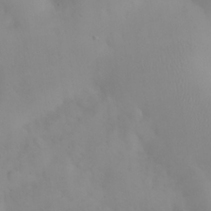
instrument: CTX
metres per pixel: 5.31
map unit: eHh
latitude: 25.0269
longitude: -64.3278
